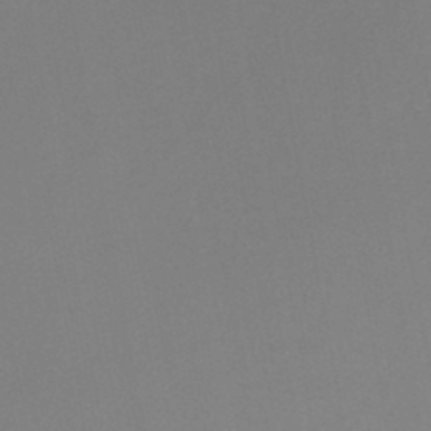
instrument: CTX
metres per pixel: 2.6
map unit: HNb
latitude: -46.4818
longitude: -42.5924
